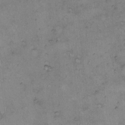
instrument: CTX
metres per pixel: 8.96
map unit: Hto
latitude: 8.7057
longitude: -59.8205
